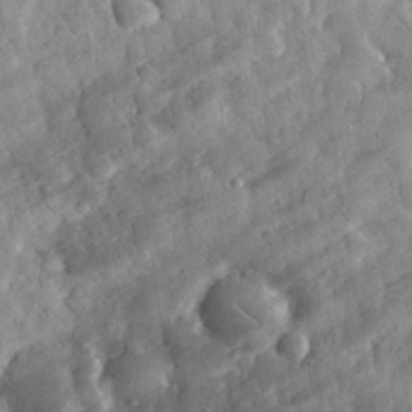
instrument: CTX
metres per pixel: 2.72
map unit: eHh
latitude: 31.8017
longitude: -69.6883
